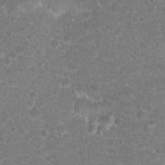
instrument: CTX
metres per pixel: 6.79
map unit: Hto
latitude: 18.5168
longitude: -40.8757
